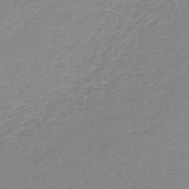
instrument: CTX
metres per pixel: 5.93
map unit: HNb
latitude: -44.6707
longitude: 53.5399
